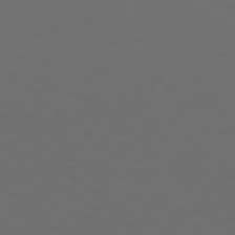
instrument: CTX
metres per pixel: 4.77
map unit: Hpe
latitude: 78.5546
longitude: -175.8394
